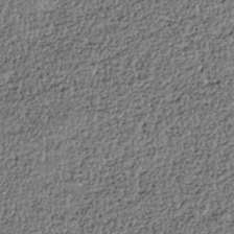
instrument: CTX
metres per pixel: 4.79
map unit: HNhu
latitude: -36.7085
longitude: 33.7289
